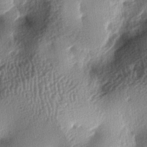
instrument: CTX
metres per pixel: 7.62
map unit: lAa
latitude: -5.9745
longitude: -124.0255
